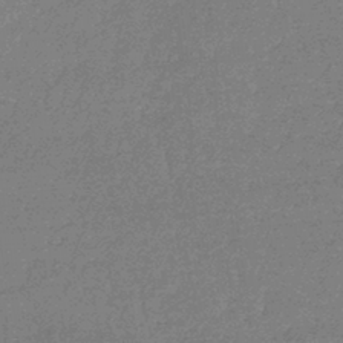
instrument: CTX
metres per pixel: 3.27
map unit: lHb
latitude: -42.8785
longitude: 66.7463
